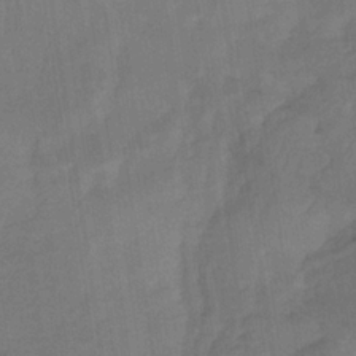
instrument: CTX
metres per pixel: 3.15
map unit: lHb
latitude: -34.3117
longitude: 65.9367
